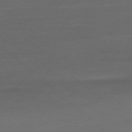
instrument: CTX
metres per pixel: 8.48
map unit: Ap
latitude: -77.9178
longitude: -69.7639
